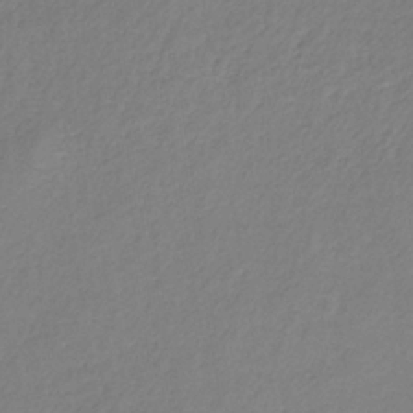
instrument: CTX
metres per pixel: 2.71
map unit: HNb
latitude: -34.2362
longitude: 55.2754
